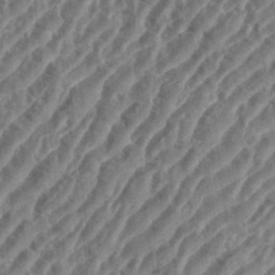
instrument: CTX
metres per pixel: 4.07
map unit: eHh
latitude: 35.8961
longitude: -135.1970
